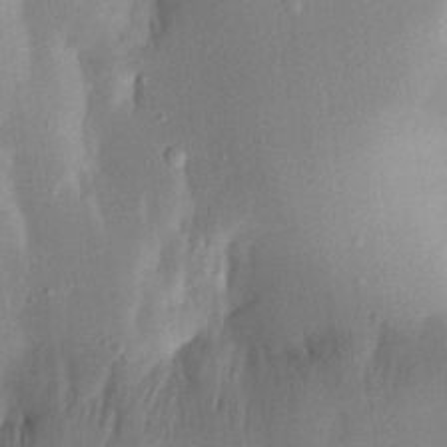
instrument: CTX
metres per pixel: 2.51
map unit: Aa
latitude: 21.1403
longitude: -146.8758
